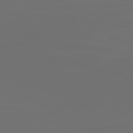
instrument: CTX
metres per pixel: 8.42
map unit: Ap
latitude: -76.4440
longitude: -82.1766
